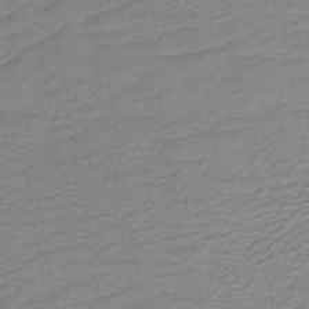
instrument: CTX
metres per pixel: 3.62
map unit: lHb
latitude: -41.3698
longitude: 53.5966
